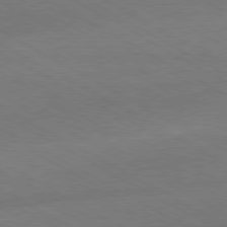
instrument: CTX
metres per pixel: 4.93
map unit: Hpe
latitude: -80.7086
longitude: 17.1998
